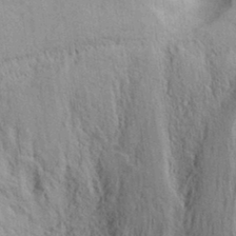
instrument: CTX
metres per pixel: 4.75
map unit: Hve
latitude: 32.1389
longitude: 148.6519
